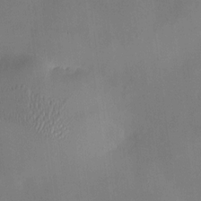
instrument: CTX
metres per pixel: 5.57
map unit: HNhu
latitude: 9.1403
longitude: 9.6155
